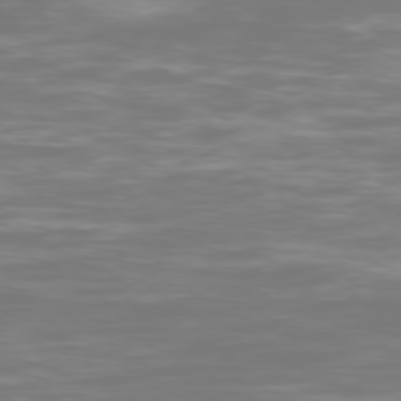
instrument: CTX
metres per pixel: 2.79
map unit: Ap
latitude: -79.1998
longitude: -60.4034
